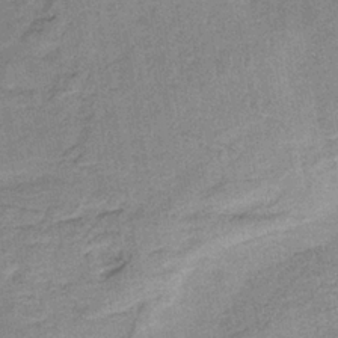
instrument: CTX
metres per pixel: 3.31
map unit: HNb
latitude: -34.2928
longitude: 57.5777
